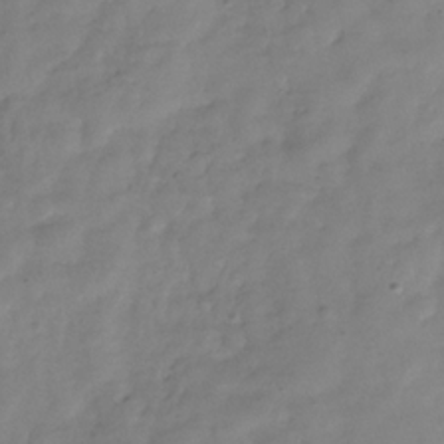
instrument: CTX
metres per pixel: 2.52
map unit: Hve
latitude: -31.9556
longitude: 91.6722
